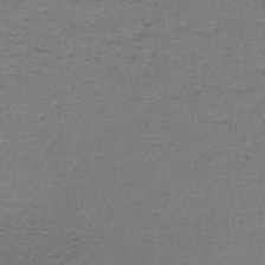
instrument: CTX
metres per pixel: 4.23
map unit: lHb
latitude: -43.0864
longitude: 58.3495
